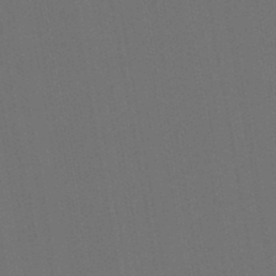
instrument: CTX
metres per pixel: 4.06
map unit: lHb
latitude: -47.5399
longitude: 73.3698
